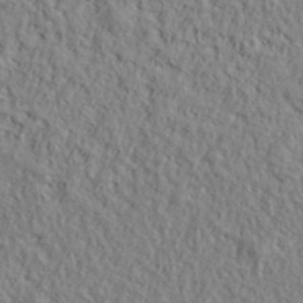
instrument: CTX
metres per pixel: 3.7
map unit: eHh
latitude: 37.9528
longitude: -81.6505
